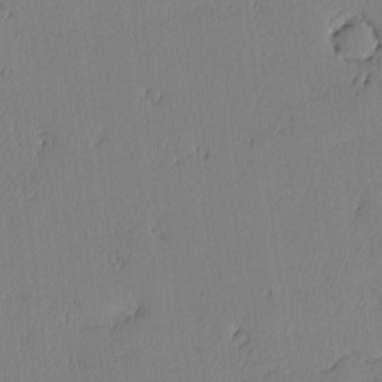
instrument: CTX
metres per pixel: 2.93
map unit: lAvf
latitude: -2.2172
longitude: -106.1011
